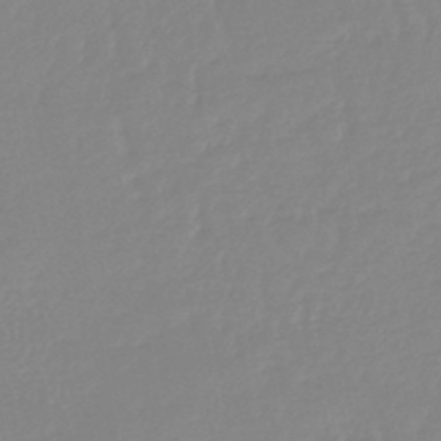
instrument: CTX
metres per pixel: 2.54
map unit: lHb
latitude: -44.2173
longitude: 63.7477
